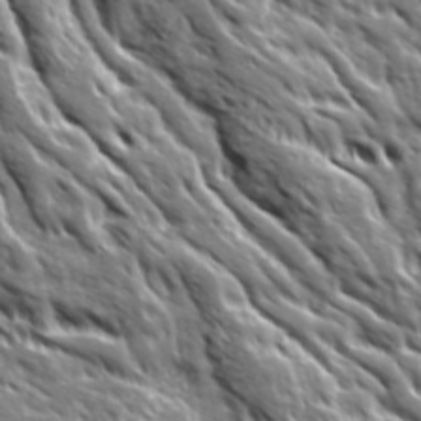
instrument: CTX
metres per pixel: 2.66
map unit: Ave
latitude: 19.6882
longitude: -135.1592
